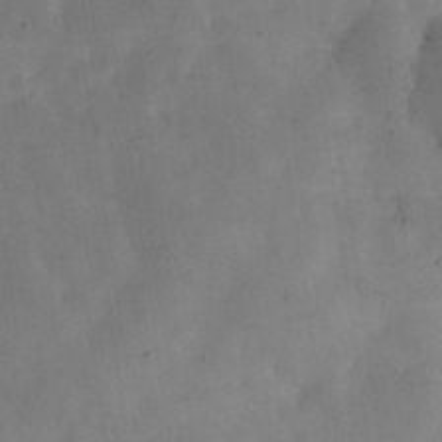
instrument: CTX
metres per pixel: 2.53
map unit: eHh
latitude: 31.0270
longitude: -73.2726
